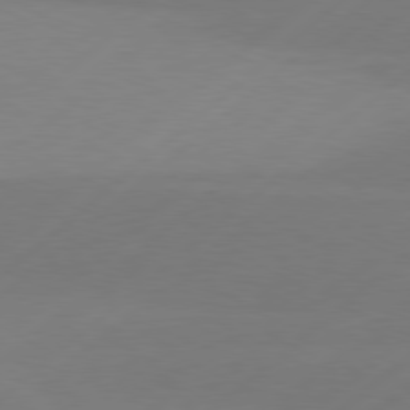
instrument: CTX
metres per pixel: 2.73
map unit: Hpe
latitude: 78.2334
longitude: -131.8584
